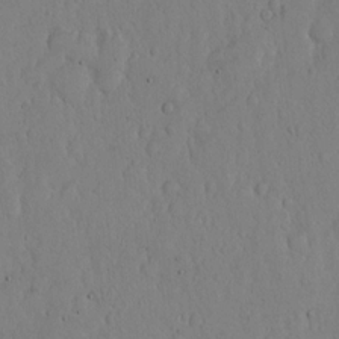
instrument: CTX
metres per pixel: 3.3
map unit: Hto
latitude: 11.5182
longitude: -57.4993
